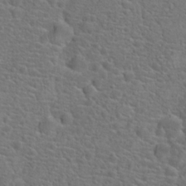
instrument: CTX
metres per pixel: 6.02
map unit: Hto
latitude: 18.8380
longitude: -42.3845
